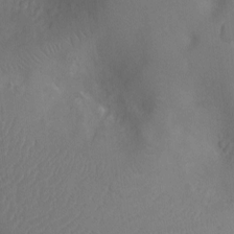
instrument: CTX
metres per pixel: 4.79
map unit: Nhu
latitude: -11.5210
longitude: -21.6694
